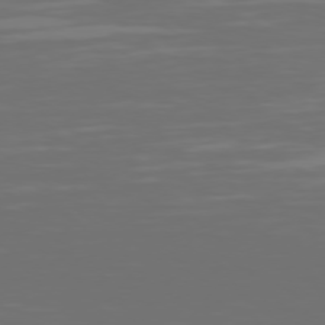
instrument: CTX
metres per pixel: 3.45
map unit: Hpe
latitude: 75.2726
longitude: -128.7624
